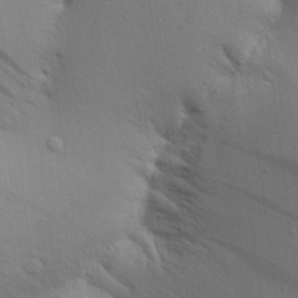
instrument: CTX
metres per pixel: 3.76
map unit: Aa
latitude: 22.0255
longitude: -148.4034
